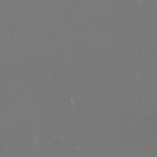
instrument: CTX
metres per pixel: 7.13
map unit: eHh
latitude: -1.5777
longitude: -79.4994
